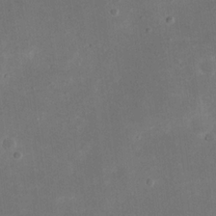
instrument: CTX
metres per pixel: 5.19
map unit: eHh
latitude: 18.9891
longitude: -70.9891
